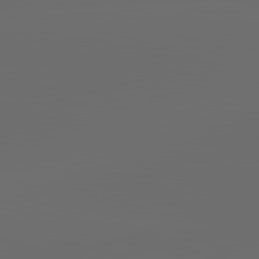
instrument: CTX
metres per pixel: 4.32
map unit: lApd
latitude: 83.6882
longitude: -129.8205
